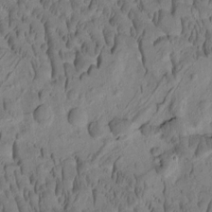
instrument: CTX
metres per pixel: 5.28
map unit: Htu
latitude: -2.1605
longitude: 171.8800
